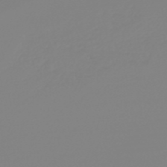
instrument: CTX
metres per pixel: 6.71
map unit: lHb
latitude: -44.9353
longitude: 79.3698
